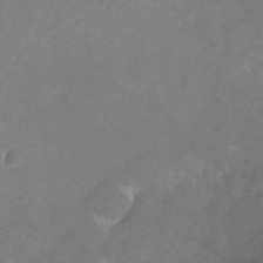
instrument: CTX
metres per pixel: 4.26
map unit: Nhu
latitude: -23.9556
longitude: -70.3467
